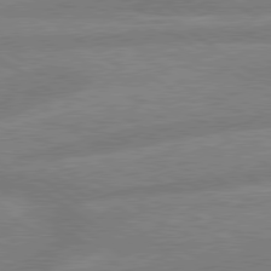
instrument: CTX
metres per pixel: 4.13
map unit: lApd
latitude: 79.5938
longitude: -164.2900
